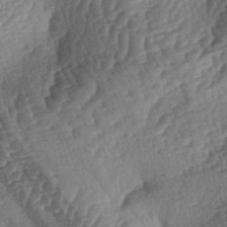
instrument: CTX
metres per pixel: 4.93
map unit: lAa
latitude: -3.9178
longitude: -127.1403
